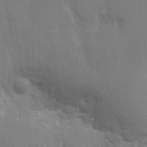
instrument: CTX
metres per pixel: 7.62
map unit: eHh
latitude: 13.3293
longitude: -70.4412
